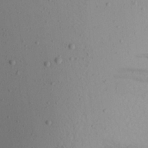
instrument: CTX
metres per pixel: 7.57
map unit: Aa
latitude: 21.5182
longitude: -145.3859
